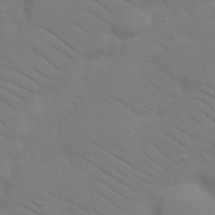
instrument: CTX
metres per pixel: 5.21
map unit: Nhu
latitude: 23.6316
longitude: -73.5749
